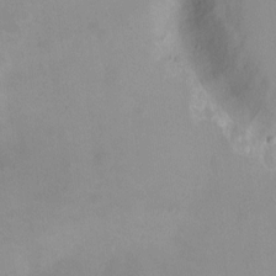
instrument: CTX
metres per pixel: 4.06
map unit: Nhu
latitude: -11.9367
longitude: -40.6490
